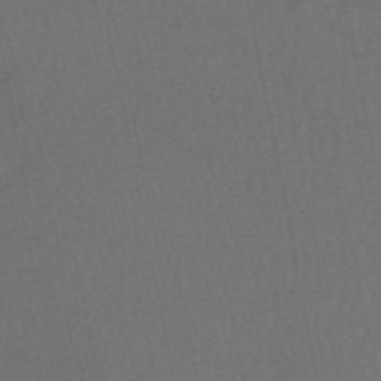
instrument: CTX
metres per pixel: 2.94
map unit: HNhu
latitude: -49.1809
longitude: 100.7463
